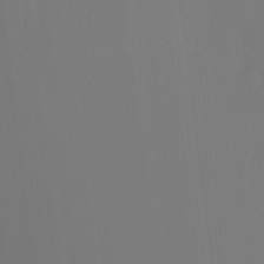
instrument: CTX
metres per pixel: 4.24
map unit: Ht
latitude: -7.6344
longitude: -31.0081
